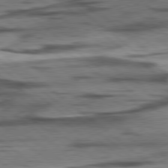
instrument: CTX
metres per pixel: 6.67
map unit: lApd
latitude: 78.5357
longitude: -50.8758
